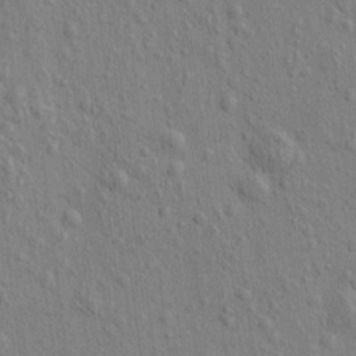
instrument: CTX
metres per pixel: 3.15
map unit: eHh
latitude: -0.6519
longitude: 18.3684
